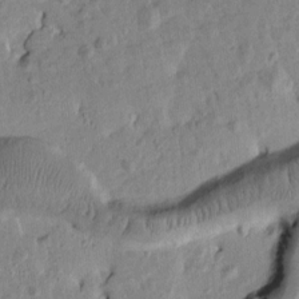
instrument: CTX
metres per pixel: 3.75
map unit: Htu
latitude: 1.9339
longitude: 177.9745
